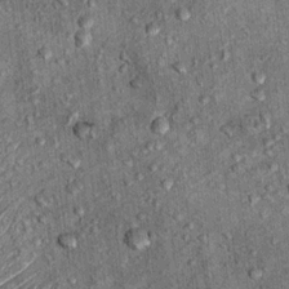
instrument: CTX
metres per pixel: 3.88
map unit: Ht
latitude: 10.4979
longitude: -38.0822
